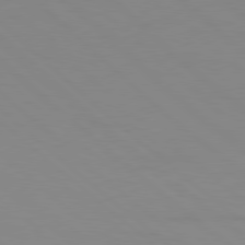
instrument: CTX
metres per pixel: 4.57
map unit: Ap
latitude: -79.6533
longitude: -56.3845
